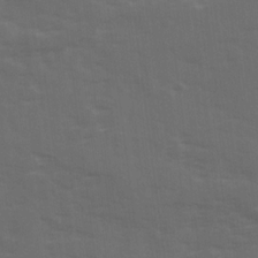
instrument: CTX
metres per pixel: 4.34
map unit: Ave
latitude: 19.0269
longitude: -130.5924
